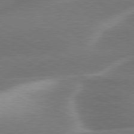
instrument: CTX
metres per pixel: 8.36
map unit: lApd
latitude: 79.8017
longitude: -116.3656
